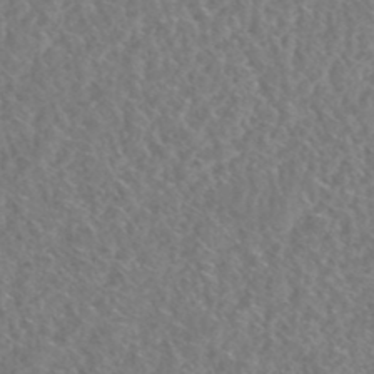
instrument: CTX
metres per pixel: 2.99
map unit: HNhu
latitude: -48.6519
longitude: 29.6155
